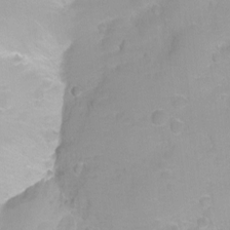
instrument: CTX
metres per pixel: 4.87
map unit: Ht
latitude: -8.4440
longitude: -35.5749
